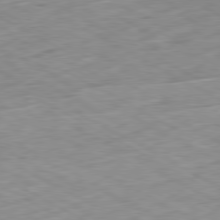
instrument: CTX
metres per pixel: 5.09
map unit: Ap
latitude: -80.5007
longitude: -73.4238
